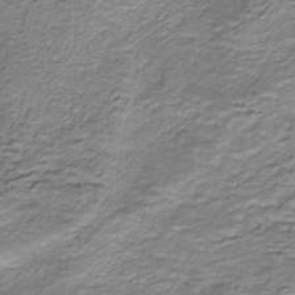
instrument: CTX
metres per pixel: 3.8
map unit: HNhu
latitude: -41.0297
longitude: 109.1431
